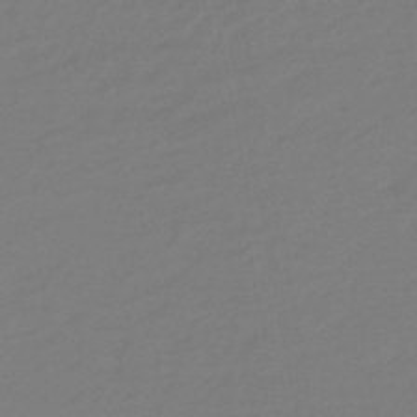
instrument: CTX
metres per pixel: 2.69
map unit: eHb
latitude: -46.5951
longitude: 88.6329
